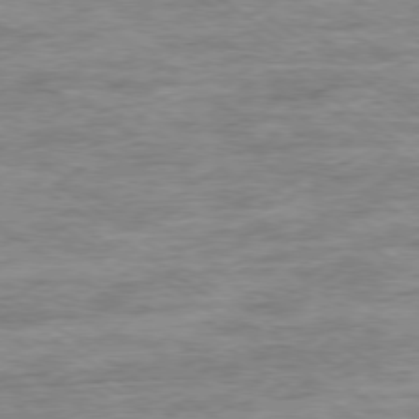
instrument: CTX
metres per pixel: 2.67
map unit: Ap
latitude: -79.0675
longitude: -101.1403
